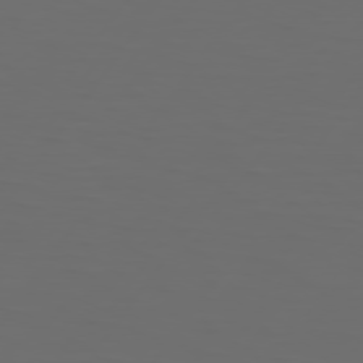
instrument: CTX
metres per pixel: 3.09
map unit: Hpe
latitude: 75.2726
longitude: -125.4237
